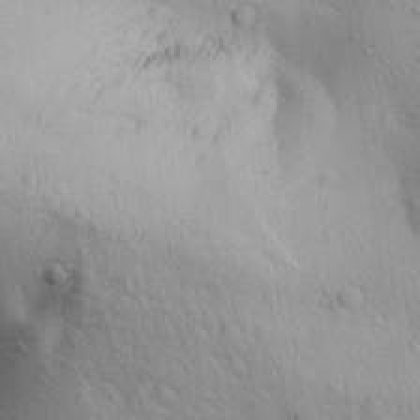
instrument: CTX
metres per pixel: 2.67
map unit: Ave
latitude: 23.0836
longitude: -136.7813
